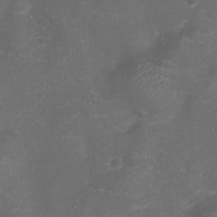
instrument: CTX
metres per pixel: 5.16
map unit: Ht
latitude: -3.9178
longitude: -19.3859
